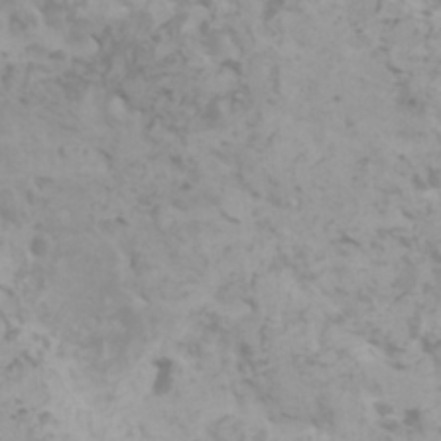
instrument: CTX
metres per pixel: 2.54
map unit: HNhu
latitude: 1.0836
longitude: 2.5573
